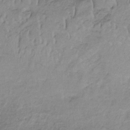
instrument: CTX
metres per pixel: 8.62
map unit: HNb
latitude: -32.9542
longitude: 62.8219
